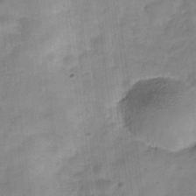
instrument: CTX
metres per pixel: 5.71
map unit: Hve
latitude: -31.9745
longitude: 92.7274
